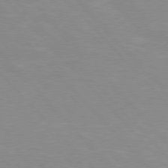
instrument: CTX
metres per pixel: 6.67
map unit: Hpe
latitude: 76.0822
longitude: -155.8583
